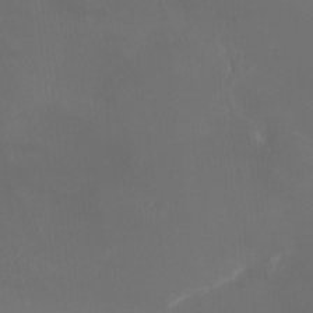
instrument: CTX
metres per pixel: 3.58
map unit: HNhu
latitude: -2.7085
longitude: -6.2145
